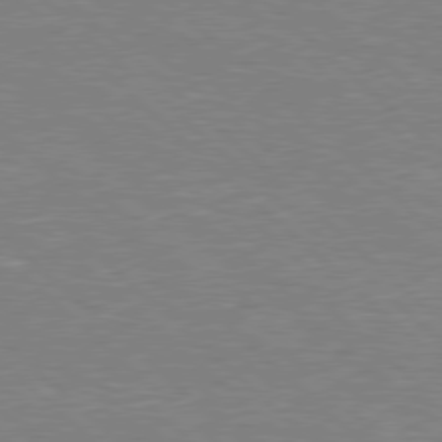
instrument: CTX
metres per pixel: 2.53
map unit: Hpe
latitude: 77.7449
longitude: -152.3656
